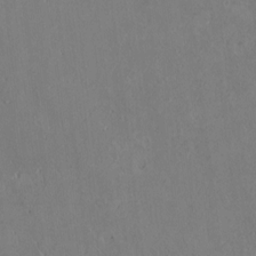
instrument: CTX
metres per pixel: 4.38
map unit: Htu
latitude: 2.9891
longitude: 147.9745
